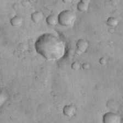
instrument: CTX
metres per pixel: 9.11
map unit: Nhu
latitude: 7.8016
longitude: -23.7827
